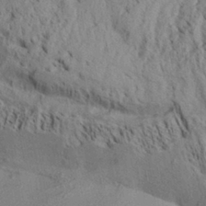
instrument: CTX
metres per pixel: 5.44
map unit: Aa
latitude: 32.1200
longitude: -136.6302
